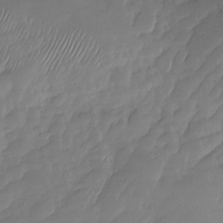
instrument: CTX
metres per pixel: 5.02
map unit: Nhu
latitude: -27.3509
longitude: -62.0633
